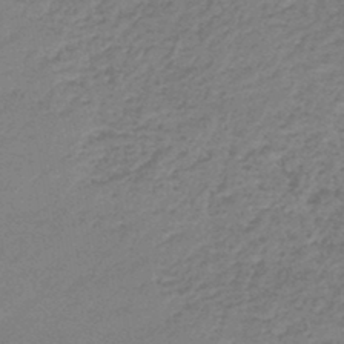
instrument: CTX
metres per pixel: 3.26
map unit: lHb
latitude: -45.4454
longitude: 62.8030
